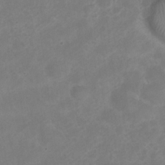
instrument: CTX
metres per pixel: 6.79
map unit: Nhu
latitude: 25.8961
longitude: -53.3104
